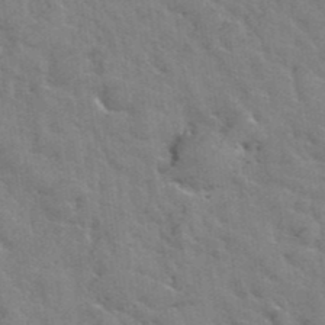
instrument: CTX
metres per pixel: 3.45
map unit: Hto
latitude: 38.5168
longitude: -43.9906
